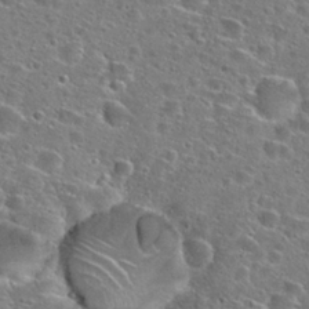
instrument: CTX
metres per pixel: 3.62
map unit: Hto
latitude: 26.1578
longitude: -47.0459
